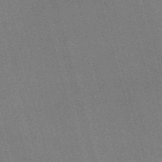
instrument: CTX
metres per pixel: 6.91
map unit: Nve
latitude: -57.9556
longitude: 62.7652
